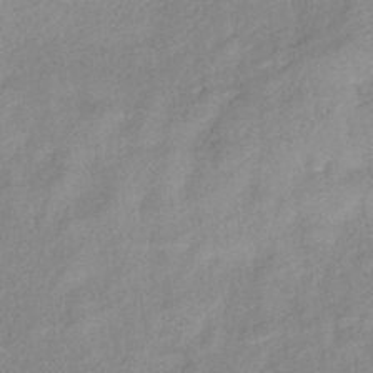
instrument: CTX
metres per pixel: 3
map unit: eHb
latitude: -40.4251
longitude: 79.4832
